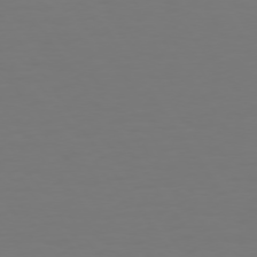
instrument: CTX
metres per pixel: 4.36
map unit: Hpe
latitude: 73.8962
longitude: -123.1403
